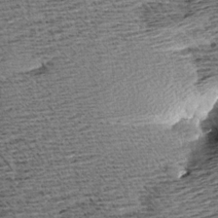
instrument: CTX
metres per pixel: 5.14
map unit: Aa
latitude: 8.4979
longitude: -138.3845
